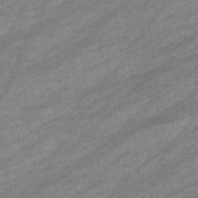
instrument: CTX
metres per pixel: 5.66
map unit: eHb
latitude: -39.1053
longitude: 81.6344
